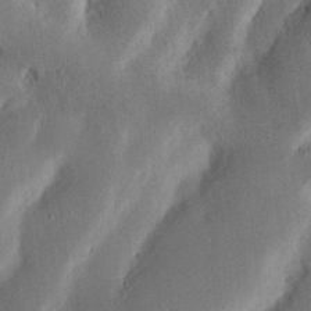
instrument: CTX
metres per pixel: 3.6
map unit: Nhu
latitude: 19.3859
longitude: -75.1403
